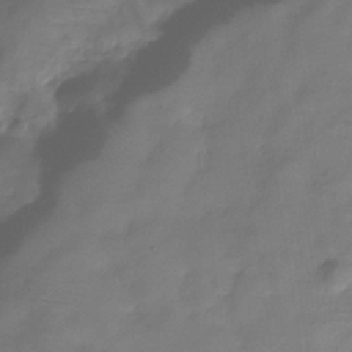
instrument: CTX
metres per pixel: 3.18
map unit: Hve
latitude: -32.8597
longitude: 91.6155
